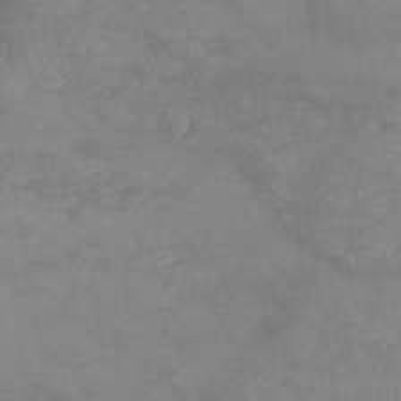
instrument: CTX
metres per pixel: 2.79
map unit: HNb
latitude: -46.3117
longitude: -36.8380
